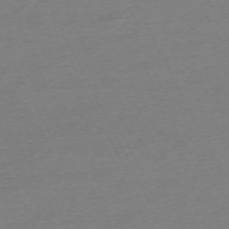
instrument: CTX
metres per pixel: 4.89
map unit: Ap
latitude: -73.4076
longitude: -69.8772
